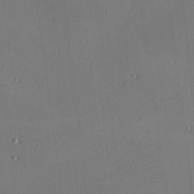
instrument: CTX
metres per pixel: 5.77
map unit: Nhu
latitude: 0.4223
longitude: -77.1403
